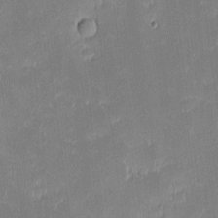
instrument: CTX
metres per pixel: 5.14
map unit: eHh
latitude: -2.2361
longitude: -83.9339
